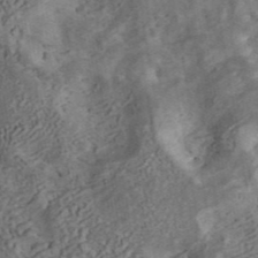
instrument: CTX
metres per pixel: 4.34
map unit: ANa
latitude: 42.5924
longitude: 16.6330
